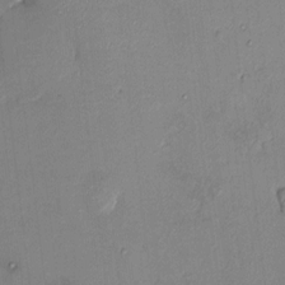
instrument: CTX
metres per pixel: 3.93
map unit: HNhu
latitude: 6.5924
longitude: 5.9556
